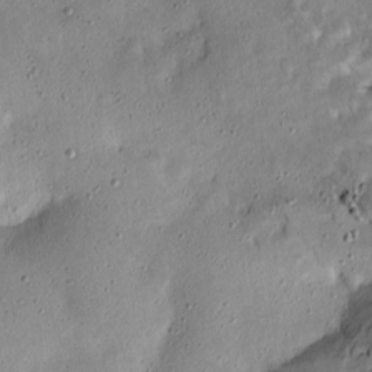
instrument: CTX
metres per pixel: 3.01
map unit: Htu
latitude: -6.6329
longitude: 144.4818
